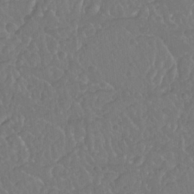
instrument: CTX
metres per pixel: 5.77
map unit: Nhu
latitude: 25.8016
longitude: -57.2159
